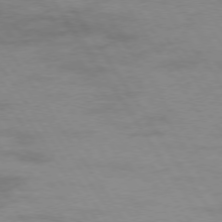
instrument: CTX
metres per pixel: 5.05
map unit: Hpe
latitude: 73.8962
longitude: -142.3845
